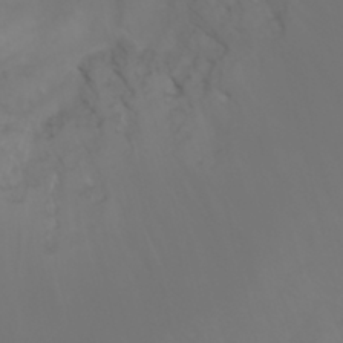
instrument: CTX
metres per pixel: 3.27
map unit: Nhu
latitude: -5.5588
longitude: -79.7639
